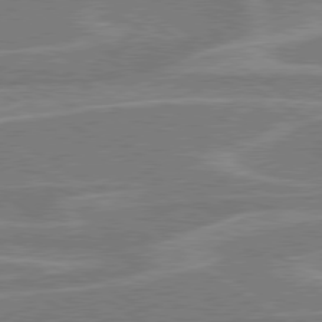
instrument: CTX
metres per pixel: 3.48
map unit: Hpe
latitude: 79.1970
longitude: -123.0081
